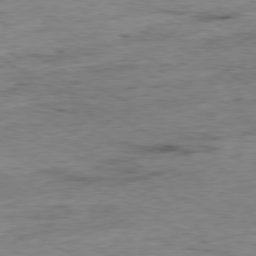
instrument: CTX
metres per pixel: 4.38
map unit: Ap
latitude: -80.0283
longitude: -75.8772
